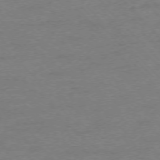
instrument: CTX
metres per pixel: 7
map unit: Ap
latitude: -75.0676
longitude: -78.2523
